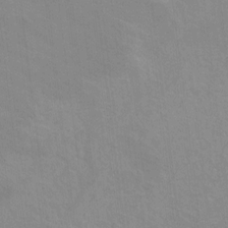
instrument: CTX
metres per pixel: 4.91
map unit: Ht
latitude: -9.7478
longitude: -38.7435
